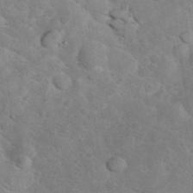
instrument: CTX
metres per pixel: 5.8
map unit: eHh
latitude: 36.8947
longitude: -66.2711
